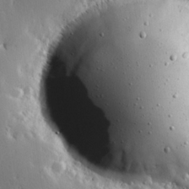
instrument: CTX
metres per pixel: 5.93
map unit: Hve
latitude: 25.1025
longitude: -92.3845
